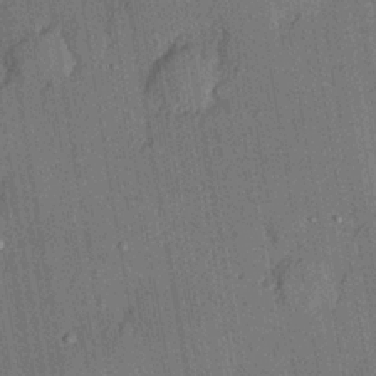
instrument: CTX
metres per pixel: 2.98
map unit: lHvf
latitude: 21.1026
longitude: 144.8030
